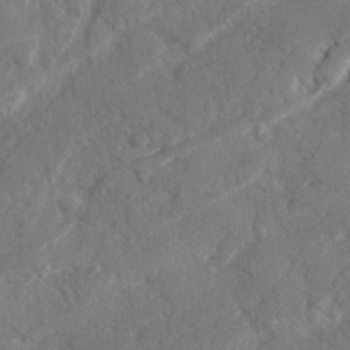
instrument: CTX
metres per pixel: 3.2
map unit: Ave
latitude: 20.3468
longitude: -130.3279
